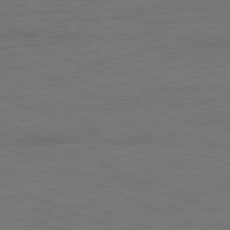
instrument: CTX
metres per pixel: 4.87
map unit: Ap
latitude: -81.8800
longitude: -84.5924
